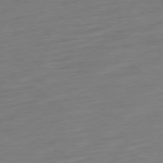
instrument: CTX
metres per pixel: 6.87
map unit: Ap
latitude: -79.0864
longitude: -68.0633
